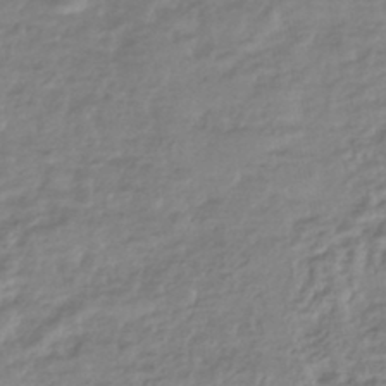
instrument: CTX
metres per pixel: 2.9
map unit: HNhu
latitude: -44.2551
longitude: 96.9731
